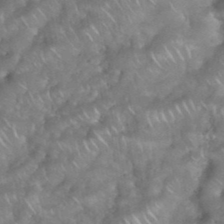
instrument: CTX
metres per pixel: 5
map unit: eHh
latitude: 38.9891
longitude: -58.4790
